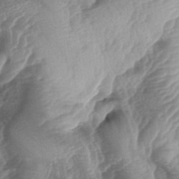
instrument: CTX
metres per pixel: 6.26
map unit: lAa
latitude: -4.2739
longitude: -126.8002
